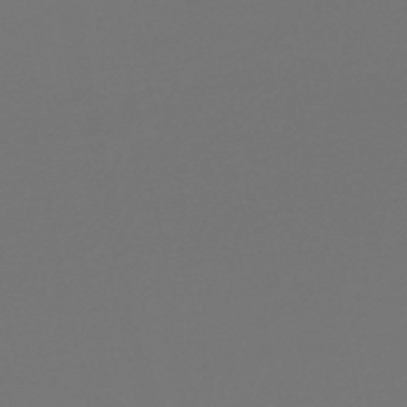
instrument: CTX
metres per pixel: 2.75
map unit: lHb
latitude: -47.4265
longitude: 59.7855
